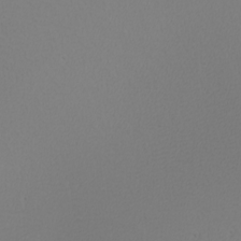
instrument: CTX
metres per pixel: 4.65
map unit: Nhu
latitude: -6.9730
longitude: -95.4238
